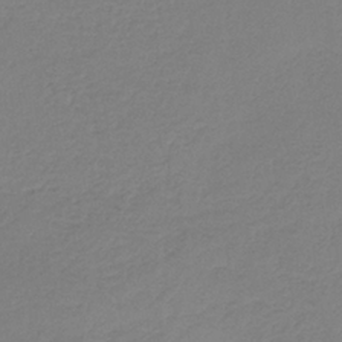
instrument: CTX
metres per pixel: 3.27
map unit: lHb
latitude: -34.7841
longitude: 66.3684
